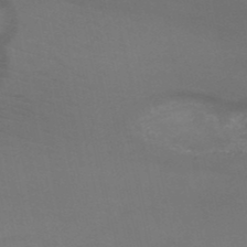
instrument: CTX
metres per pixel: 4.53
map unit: HNb
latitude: -50.0472
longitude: -43.3482
